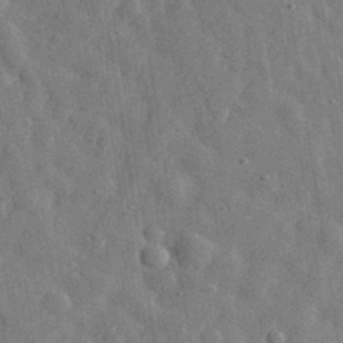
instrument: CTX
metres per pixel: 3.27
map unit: eHh
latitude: 31.6127
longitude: -74.1200
